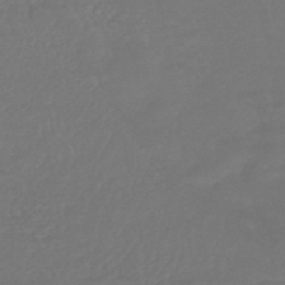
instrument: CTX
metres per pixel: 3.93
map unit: HNhu
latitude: -46.3306
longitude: 92.2928
